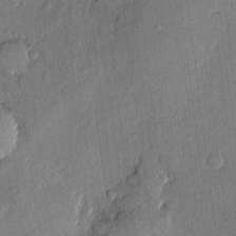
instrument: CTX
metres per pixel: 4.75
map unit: eHh
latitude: 4.3845
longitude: -74.5735
